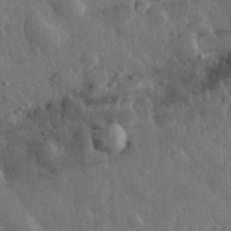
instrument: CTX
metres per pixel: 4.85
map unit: eHh
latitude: 33.2915
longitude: -80.2333
